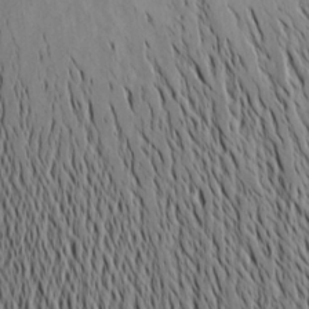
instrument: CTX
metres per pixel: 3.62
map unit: Aa
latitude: 20.1767
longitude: -145.3670
